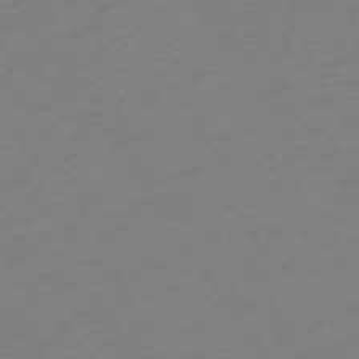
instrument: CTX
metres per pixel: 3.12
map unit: Ap
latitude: -74.9353
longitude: -71.9906
